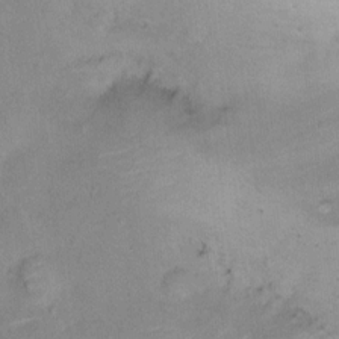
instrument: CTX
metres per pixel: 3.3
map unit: Ht
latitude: 11.5182
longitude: -40.2144
